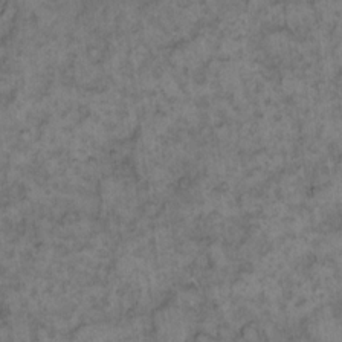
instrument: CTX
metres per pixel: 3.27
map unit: eHh
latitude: 13.1592
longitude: -64.3467
